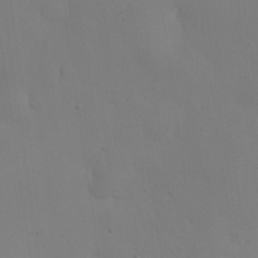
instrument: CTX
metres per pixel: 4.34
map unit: Nhu
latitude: 25.6127
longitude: -71.1403
